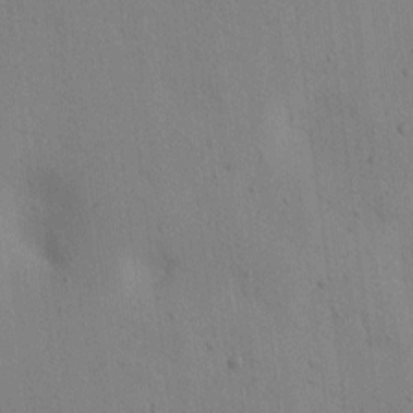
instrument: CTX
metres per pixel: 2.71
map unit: lAvf
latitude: 8.9325
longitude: 167.1998
